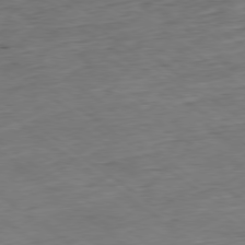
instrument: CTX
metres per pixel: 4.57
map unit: Hpe
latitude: -79.2754
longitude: 11.7289
